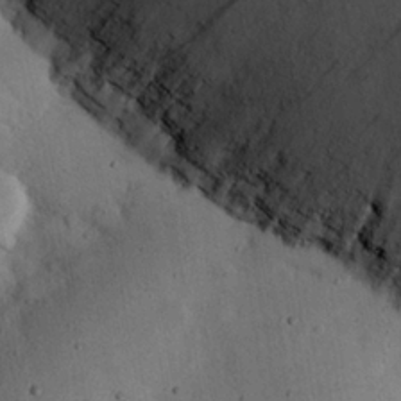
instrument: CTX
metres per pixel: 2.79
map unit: eHh
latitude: 24.1388
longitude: -71.7638
